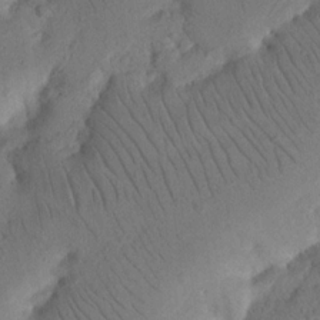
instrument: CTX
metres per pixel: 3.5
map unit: Nhu
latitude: 16.2712
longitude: -75.2537
